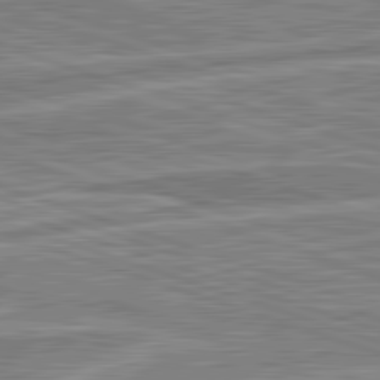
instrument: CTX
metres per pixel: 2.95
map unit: lApd
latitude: 82.4790
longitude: 138.5385
